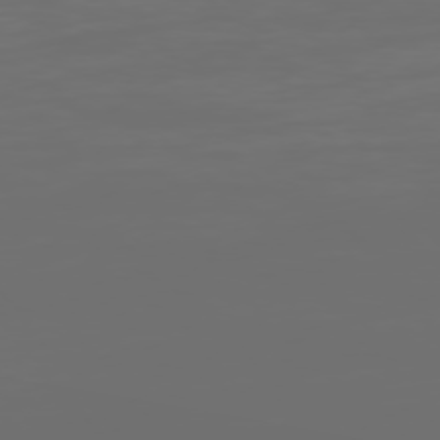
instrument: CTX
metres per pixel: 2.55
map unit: Hpe
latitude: 75.1781
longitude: -129.0458
